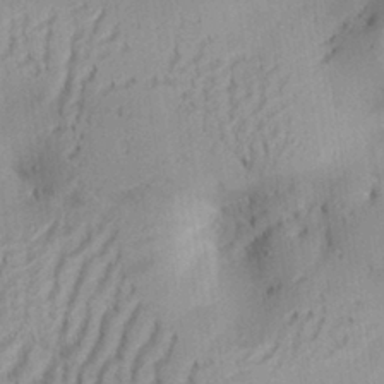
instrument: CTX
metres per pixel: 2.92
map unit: Aa
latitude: 28.8191
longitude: -131.3671
